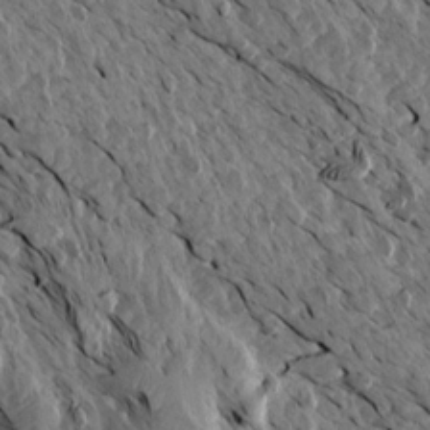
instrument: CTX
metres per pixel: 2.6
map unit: Aa
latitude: 14.1389
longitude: -143.7261
